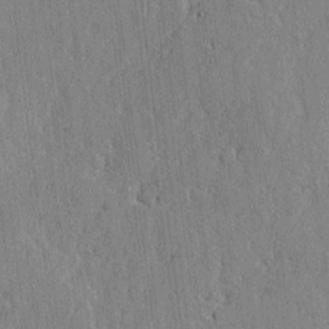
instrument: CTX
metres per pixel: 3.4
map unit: lAvf
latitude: -0.1606
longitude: -107.0647
